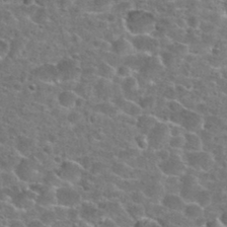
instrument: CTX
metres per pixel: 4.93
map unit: Hto
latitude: 24.4790
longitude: -47.0459
